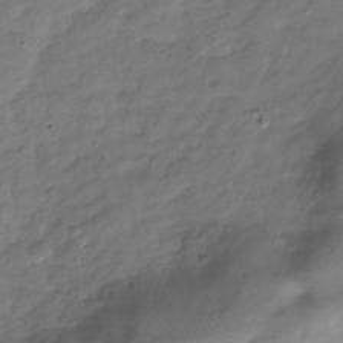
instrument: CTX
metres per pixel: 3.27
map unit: Hve
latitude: -30.9164
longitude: 91.2943
